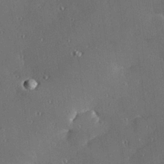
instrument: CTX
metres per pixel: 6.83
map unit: Hve
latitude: 27.6505
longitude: -91.0081
